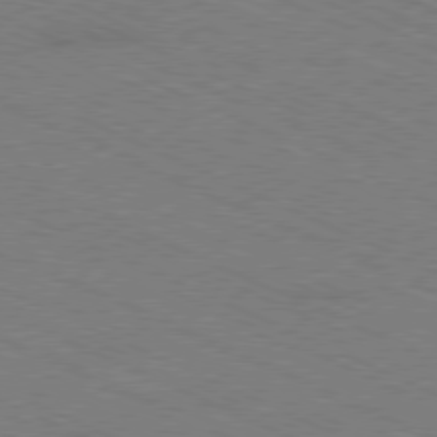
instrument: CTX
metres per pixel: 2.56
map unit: Ap
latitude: -80.7841
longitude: -75.5938
